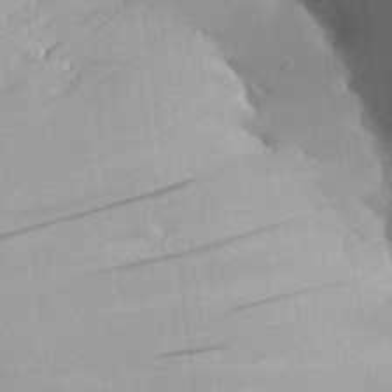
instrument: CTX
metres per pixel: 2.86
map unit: Aa
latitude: 28.8758
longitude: -137.1970
